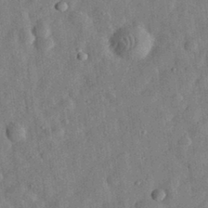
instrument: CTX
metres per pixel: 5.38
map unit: eHh
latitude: 32.6490
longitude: -75.3860
